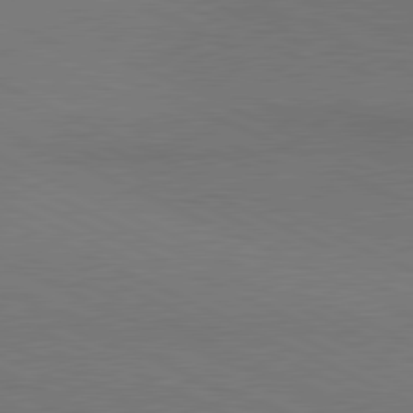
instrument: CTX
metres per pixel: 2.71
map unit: lApd
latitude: 81.0836
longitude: 148.1984
